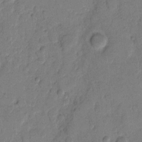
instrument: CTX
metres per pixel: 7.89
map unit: eHh
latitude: 10.9703
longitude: -64.9892
